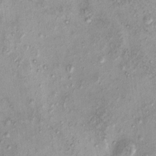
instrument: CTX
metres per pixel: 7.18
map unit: eHh
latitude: -0.1984
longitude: 16.8597
